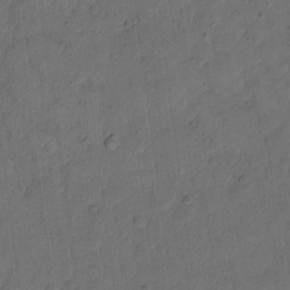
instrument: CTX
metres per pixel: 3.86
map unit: eHh
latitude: 13.5182
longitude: -65.8394
